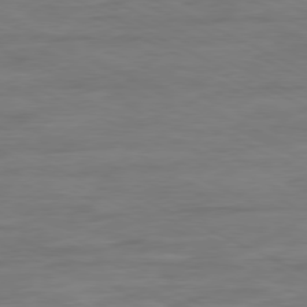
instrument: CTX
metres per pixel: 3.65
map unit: Ap
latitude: -80.0661
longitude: -105.1404
